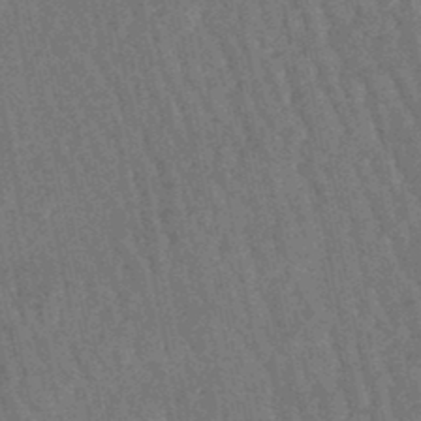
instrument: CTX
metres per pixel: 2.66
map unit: lHb
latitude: -47.0486
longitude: 77.1809
